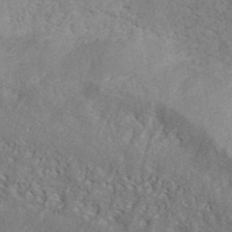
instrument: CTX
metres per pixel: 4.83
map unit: ANa
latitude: 42.5924
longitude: 52.0850
